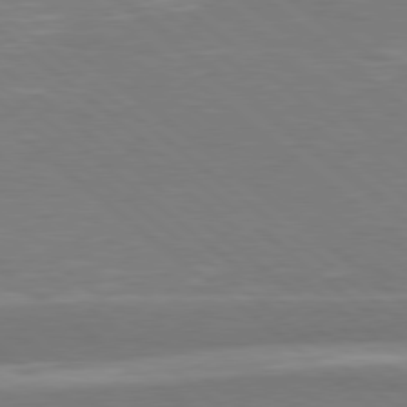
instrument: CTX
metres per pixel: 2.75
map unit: Hpe
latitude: 78.3090
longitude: -126.1578
